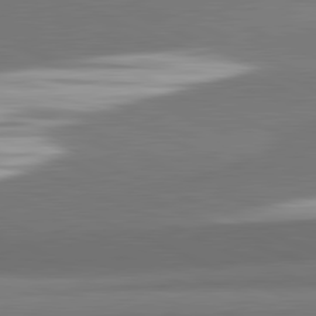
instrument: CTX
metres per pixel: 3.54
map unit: lApd
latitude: 82.0633
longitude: 154.0661
